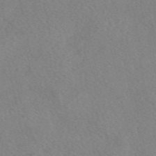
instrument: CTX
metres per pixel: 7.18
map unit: eAb
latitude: 48.8569
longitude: 107.1431
